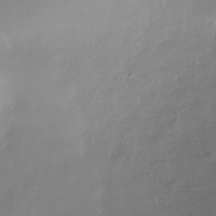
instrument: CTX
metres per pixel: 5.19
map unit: Nhe
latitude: -34.5196
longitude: -88.6113
